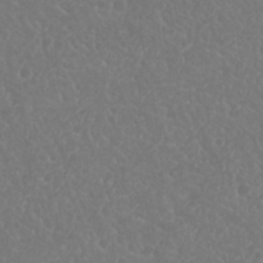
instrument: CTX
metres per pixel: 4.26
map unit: Nhu
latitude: 23.8205
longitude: -63.8206
